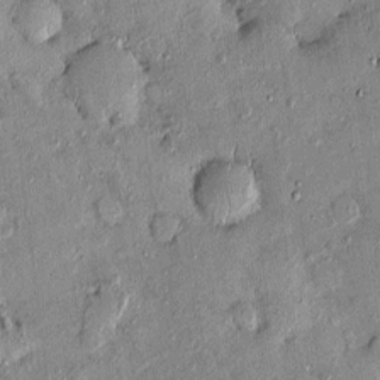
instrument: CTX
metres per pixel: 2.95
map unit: eHh
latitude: 0.0633
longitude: 15.9745
